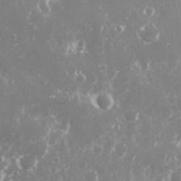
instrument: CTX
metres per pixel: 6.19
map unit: Nhu
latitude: 27.0270
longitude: -60.3278
